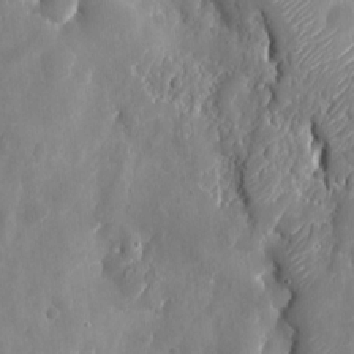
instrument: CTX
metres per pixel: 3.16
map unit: eHh
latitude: 7.7639
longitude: -72.8569
